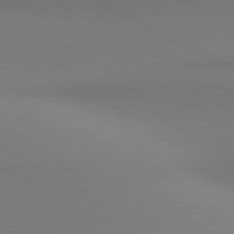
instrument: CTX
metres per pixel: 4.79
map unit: lApd
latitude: 81.0836
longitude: 146.5573
